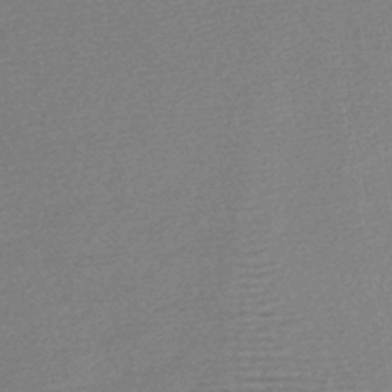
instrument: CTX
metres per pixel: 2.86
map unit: lHb
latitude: -44.5574
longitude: 79.9367
